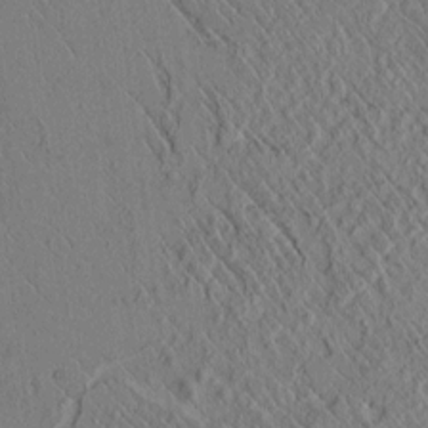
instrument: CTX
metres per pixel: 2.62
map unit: lAvf
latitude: 6.8569
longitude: 159.0108
